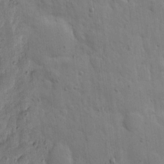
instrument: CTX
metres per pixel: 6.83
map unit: eHh
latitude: 5.5560
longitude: -71.0080
